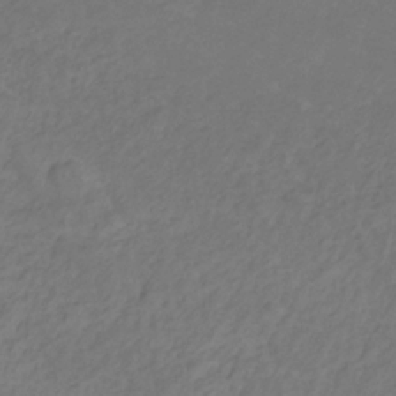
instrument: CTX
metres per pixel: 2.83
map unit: lHb
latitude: -30.8408
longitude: 65.7856
